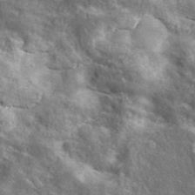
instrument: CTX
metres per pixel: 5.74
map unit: ANa
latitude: 42.7813
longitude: -88.6113
